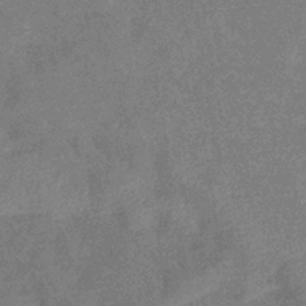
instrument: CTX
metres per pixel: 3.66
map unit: eHb
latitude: -38.3495
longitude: 77.3699
